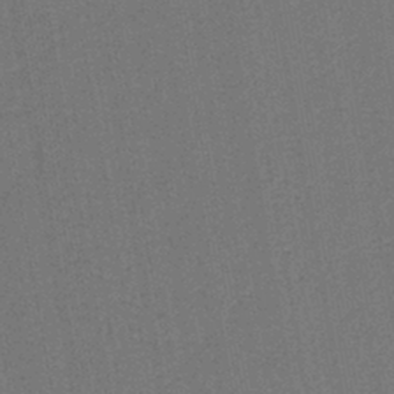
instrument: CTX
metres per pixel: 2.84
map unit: lHb
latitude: -42.0849
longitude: 61.1053
